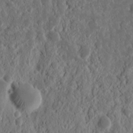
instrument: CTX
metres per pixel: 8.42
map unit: Nhu
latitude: 14.6869
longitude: -73.1215
